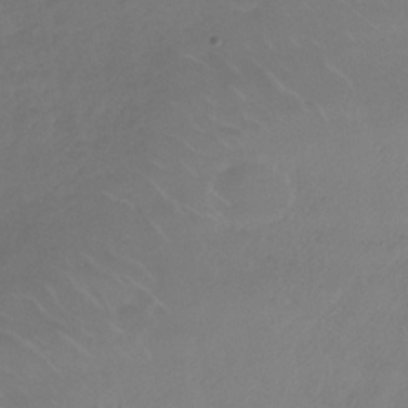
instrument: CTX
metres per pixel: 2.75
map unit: Nhe
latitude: -34.4818
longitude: -87.8961
